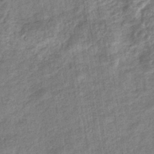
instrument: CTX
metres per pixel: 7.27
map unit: eHb
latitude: -37.3887
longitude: 79.9367
